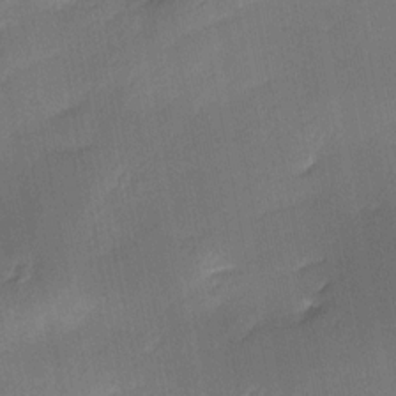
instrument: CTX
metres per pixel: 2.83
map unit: Ave
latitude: -0.0472
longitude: -114.0255
